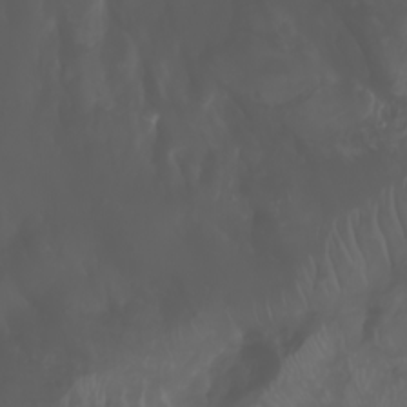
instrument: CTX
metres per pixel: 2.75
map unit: Nhu
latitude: -5.4076
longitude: -89.6316
